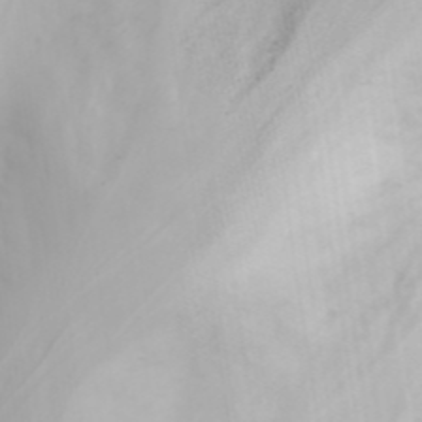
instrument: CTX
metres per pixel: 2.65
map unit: ANa
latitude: 45.6316
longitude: -83.4993
